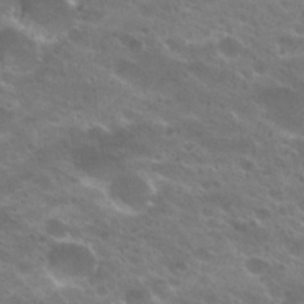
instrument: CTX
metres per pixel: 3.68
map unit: Hto
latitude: 26.0633
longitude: -36.9703
